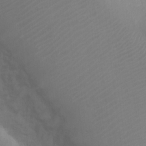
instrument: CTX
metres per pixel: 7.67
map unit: Ht
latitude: 1.9906
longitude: -21.6505
